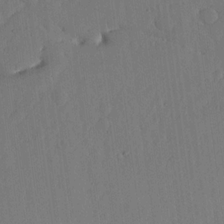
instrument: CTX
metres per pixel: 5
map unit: lHvf
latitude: 17.2915
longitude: -114.5356
